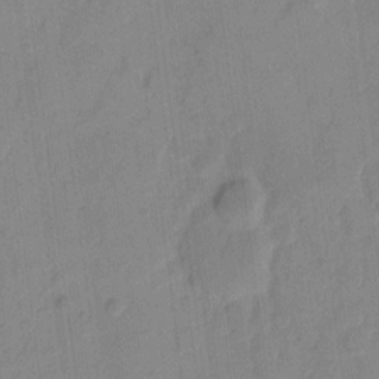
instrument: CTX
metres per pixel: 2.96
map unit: eHh
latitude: 9.8961
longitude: -65.6505
